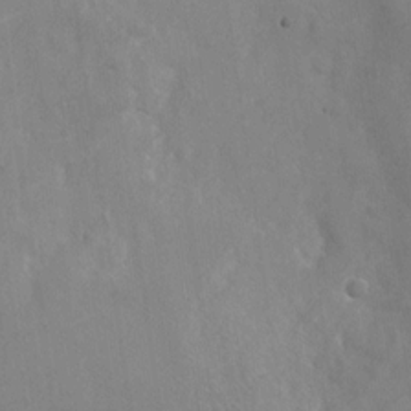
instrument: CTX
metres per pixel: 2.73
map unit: Nhu
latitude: -27.8044
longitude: -79.3482
